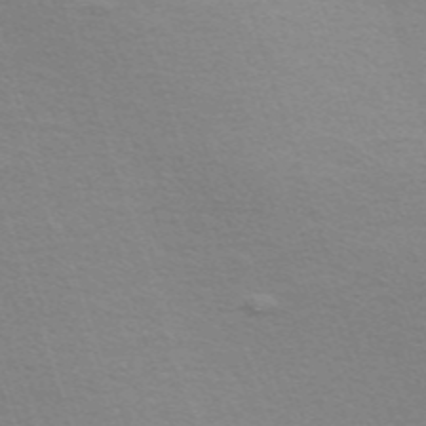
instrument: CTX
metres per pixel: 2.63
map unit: Nve
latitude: -56.7274
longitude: 59.4076
